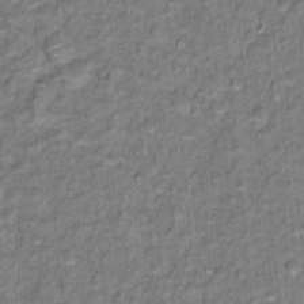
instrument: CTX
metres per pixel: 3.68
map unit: Hto
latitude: 15.6694
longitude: -36.2145
